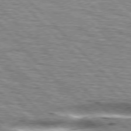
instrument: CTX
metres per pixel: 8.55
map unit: lApd
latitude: 76.6490
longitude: -58.4412
